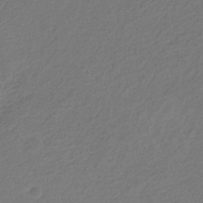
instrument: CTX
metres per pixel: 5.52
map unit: eHb
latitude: -30.6707
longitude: 70.9920
